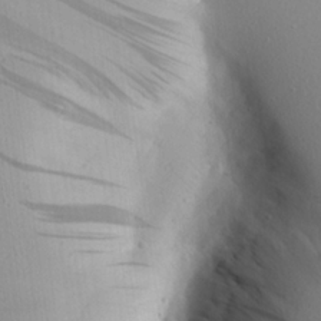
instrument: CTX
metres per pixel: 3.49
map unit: Aa
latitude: 21.4049
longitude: -143.8206
